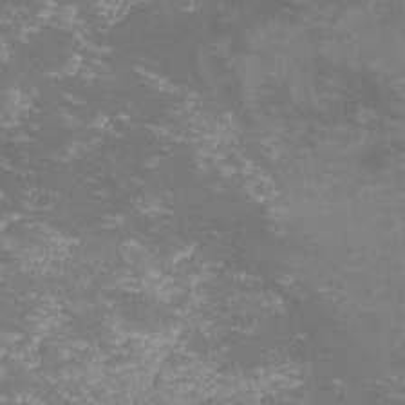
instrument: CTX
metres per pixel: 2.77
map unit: lHvf
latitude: -14.2551
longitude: -101.9339
